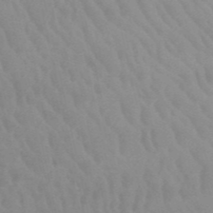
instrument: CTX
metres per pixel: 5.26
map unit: HNb
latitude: -52.5006
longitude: -51.0836
